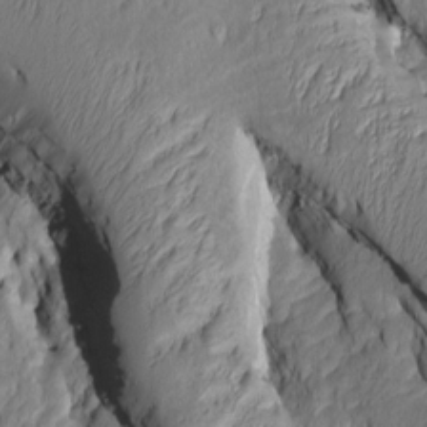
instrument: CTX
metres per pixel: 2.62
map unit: Htu
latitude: -6.7085
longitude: 144.5574
